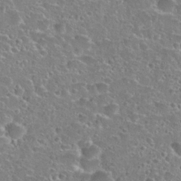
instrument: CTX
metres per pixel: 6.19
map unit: Hto
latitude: 27.4049
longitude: -50.8191
